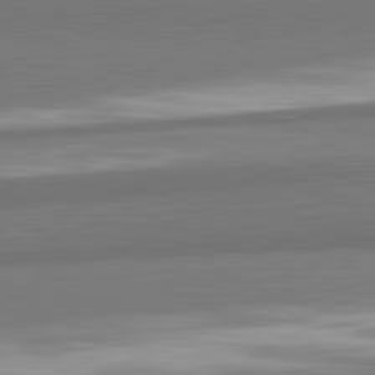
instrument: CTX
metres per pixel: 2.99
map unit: lApd
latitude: 82.3656
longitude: 160.5952
